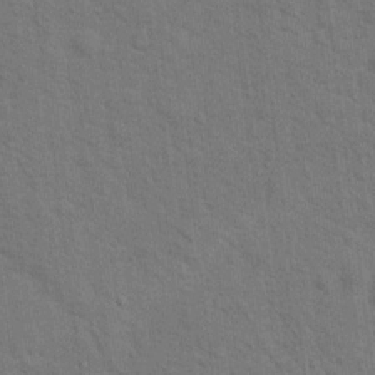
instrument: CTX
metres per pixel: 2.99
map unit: Hto
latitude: 15.3860
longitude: -38.0444
